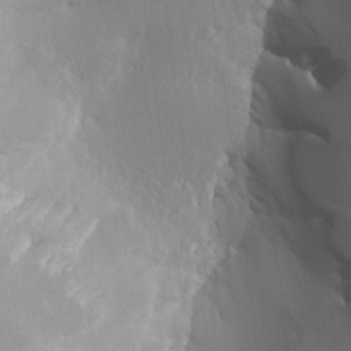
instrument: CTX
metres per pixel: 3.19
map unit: Aa
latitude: 13.7261
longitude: -143.2348
